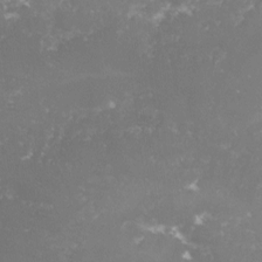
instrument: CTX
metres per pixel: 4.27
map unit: lHvf
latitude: -15.1243
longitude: -98.4790
